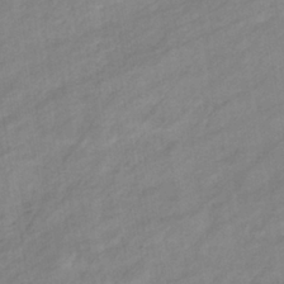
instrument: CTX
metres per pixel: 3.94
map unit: eHb
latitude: -37.6721
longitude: 78.4440
